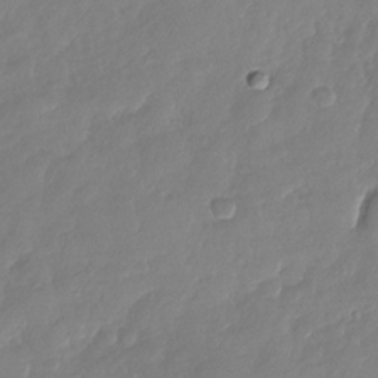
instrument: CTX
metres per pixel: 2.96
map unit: Nhu
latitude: -28.6707
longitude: -61.0836
